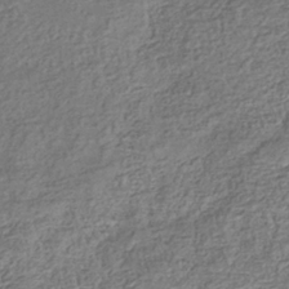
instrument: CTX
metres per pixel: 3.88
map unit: eHb
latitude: -35.8800
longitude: 80.2362
